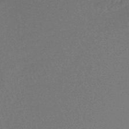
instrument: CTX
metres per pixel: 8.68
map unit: lHb
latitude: -45.4643
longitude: 57.2943
